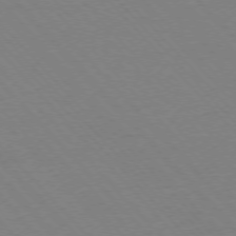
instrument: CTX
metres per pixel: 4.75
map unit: Ap
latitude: -76.3117
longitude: -86.0633
